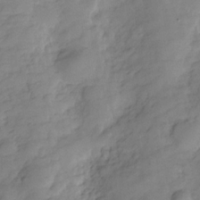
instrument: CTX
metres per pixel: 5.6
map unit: Hve
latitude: -29.2943
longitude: 92.8597
